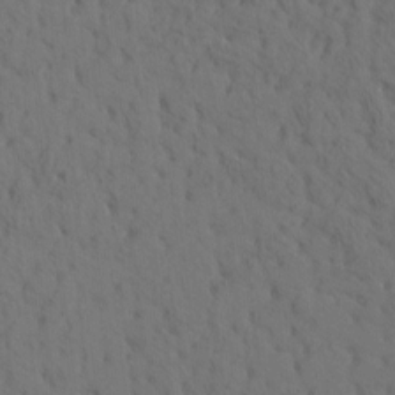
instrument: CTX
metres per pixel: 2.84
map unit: eHh
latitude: -1.4077
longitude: 17.7667
